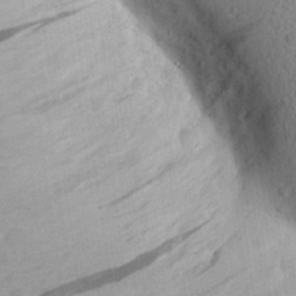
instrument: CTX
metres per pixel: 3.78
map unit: Aa
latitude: 27.3104
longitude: -142.8569
